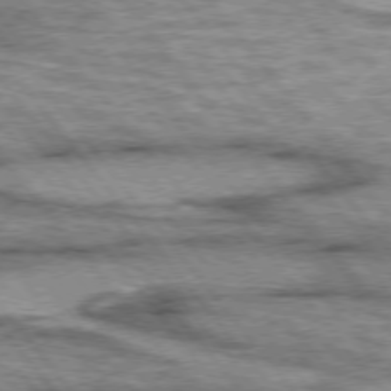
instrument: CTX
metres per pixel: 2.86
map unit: lApd
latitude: 75.2726
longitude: -49.1214
